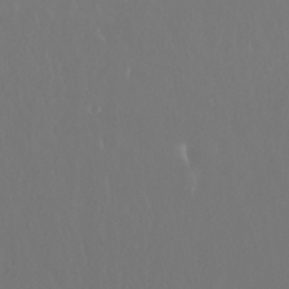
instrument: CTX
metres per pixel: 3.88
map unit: Nhu
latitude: 29.8016
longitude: -57.6127
